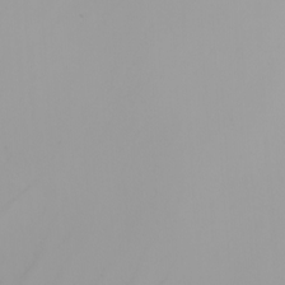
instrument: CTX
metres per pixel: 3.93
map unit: Nhu
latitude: -4.7274
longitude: -93.1403
